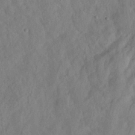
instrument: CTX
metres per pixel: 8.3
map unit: eHh
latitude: 24.6301
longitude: -79.9906
